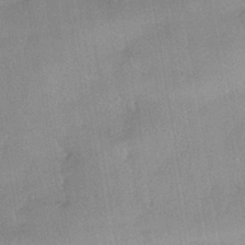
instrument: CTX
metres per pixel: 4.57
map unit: HNhu
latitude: -43.9367
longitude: 91.8045
